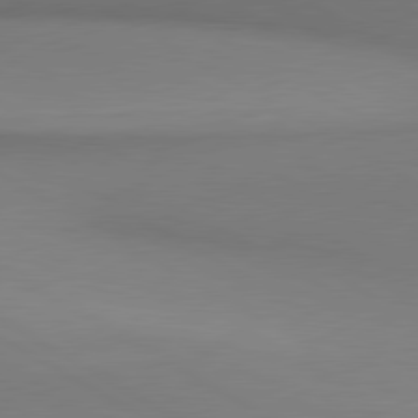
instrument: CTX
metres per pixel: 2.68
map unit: lApd
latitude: 80.7246
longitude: 147.4265
